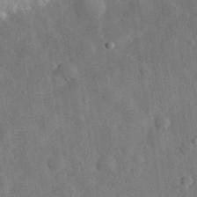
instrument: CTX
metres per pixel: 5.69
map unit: eHh
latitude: 31.2915
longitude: -76.8380
